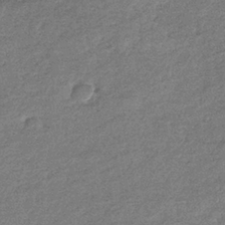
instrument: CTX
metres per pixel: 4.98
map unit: eHb
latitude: -36.7652
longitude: 79.1242
